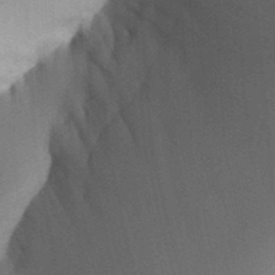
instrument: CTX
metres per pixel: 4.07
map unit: Aa
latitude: 32.4034
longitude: -142.3467
